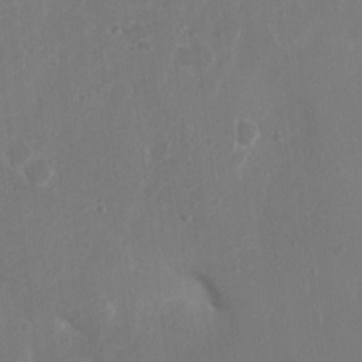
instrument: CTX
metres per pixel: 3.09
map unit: Nhu
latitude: 4.7435
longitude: -16.9514
